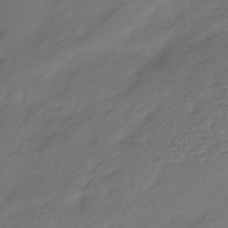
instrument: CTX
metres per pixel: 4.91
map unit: HNhu
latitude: -42.8974
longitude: 94.9352
